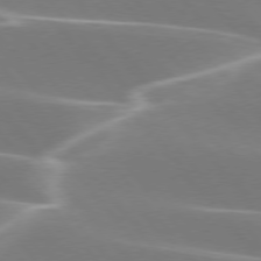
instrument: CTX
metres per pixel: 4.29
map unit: lApd
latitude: 75.6694
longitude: -63.3104
